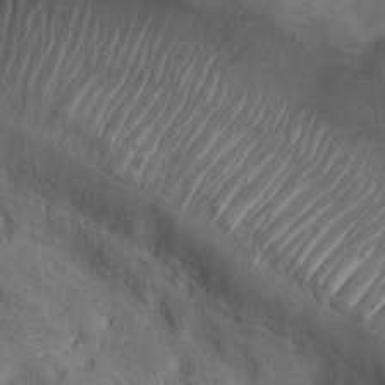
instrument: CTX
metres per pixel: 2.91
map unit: Nhu
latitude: 5.6316
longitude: -23.3293
